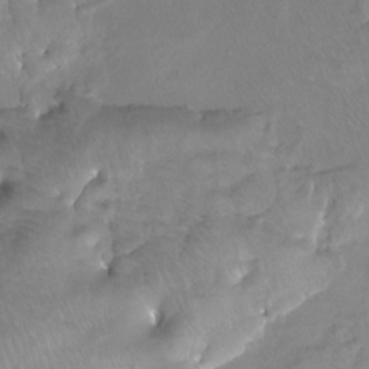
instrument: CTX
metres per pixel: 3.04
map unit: Ht
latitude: -12.2929
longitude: -45.3859
